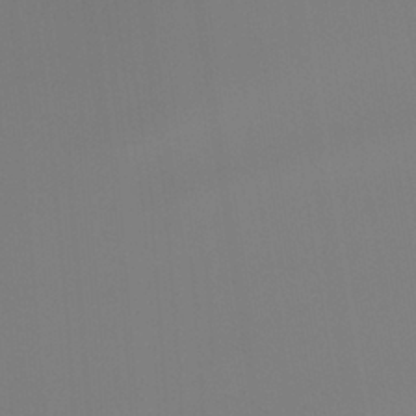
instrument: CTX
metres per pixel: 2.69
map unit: Ht
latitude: -4.8975
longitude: -62.8002
